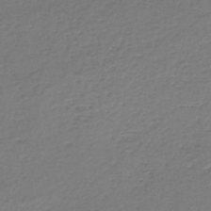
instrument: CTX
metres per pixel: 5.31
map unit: lHb
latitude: -44.9164
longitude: 59.0486
